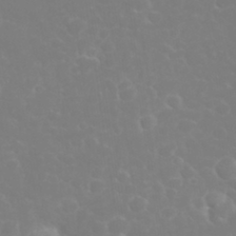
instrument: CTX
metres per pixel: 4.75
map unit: eHh
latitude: 32.4412
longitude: -60.4034
